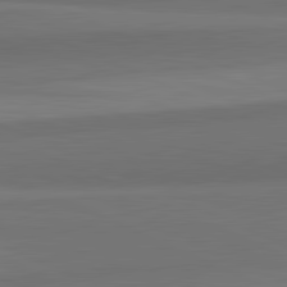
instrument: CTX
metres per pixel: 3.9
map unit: lApd
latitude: 82.3656
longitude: 157.4643
